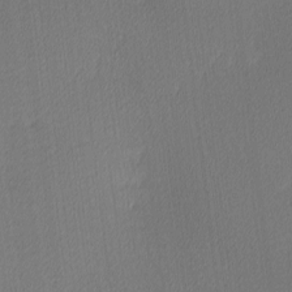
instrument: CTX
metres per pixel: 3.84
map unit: Ave
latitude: 3.6883
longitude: -113.8016
